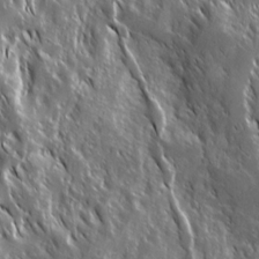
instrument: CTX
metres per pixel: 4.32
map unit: Ave
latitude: 15.1593
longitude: -133.0836
